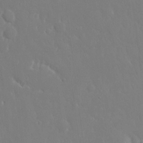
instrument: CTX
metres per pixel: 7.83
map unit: eHh
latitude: 15.2915
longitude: -71.5560
